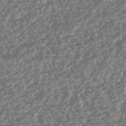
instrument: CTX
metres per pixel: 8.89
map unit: HNhu
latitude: -46.9541
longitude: 31.2943
